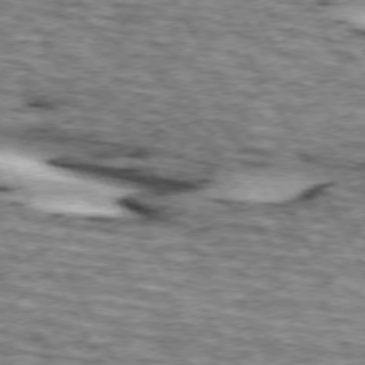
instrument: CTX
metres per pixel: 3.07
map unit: lApd
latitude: 73.3671
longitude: -55.4804
